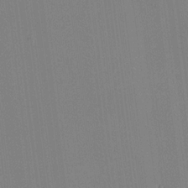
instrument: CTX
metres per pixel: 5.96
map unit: HNhu
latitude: 8.3467
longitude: 16.3873
